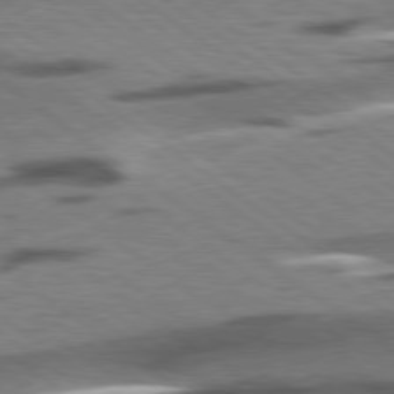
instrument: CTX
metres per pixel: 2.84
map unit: lApd
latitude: 78.9514
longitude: -51.6127
